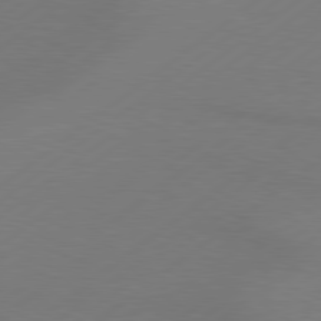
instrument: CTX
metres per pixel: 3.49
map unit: lApd
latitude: 79.4427
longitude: -131.8017
